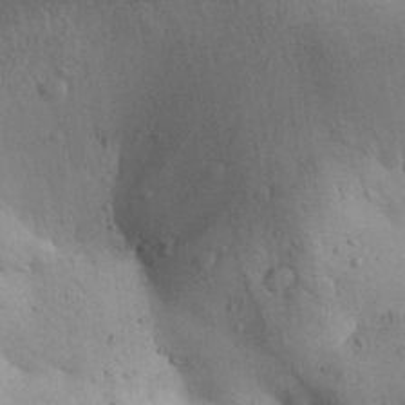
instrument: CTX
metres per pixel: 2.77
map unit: Aa
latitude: 29.2726
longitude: -144.7435
